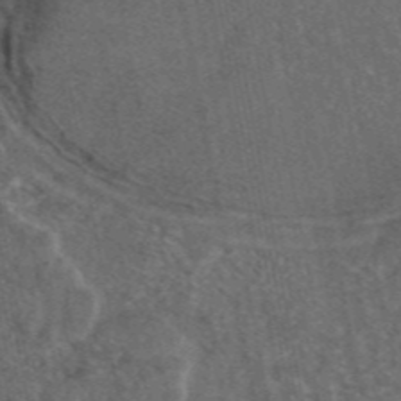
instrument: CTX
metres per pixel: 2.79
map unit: eAb
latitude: 46.5168
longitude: 108.5196
